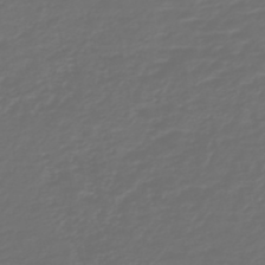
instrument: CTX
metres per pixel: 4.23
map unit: HNb
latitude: -47.7288
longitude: 55.0109
